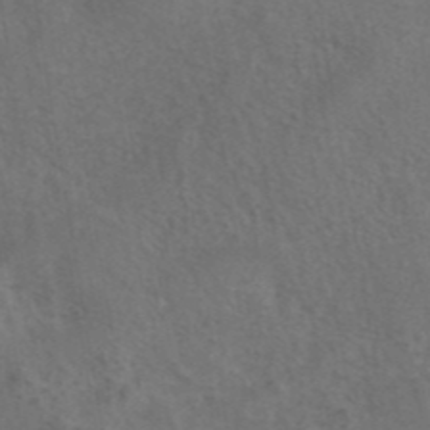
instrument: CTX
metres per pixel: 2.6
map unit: eAb
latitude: 42.4601
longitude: 104.8408
